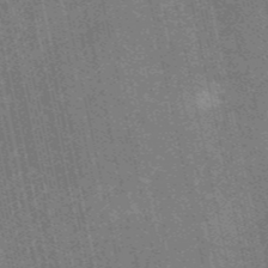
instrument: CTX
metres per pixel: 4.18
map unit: HNb
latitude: -53.7666
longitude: -38.2333
